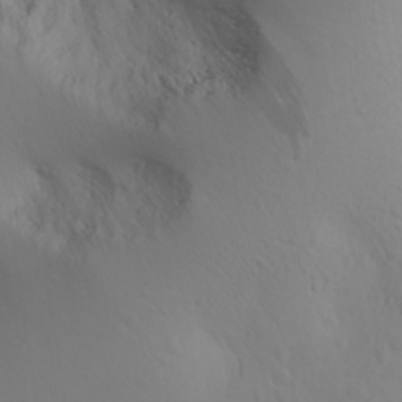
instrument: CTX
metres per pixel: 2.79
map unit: Aa
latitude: 29.0458
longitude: -146.2145
